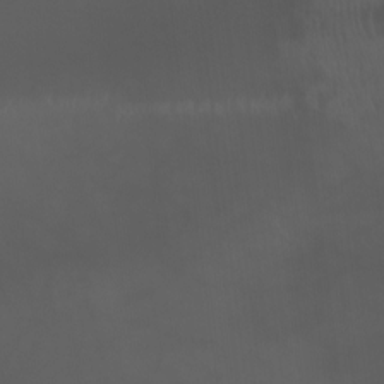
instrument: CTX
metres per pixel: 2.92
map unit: Aa
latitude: -8.6896
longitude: -78.9136
